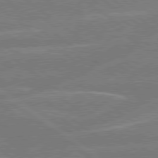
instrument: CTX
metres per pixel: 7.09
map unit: Hpe
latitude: 78.8947
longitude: -129.9339
